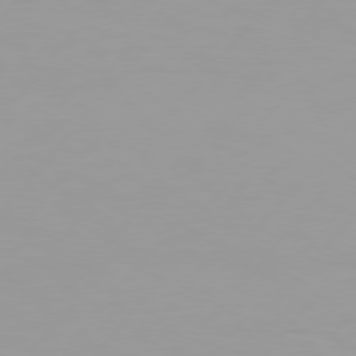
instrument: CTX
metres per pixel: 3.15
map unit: Hpe
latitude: 75.7450
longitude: -129.0836
